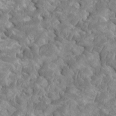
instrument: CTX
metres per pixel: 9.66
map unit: HNhu
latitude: 1.9150
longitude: -0.6868
